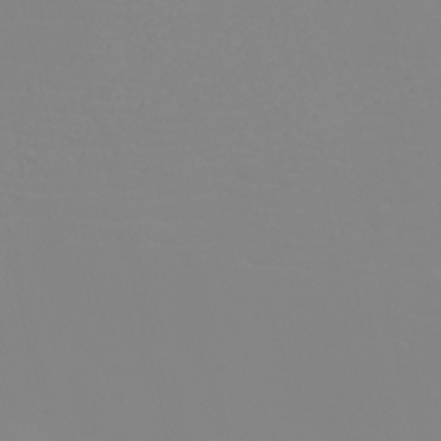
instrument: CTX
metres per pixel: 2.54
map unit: eHh
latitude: -5.6344
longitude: -85.4049
